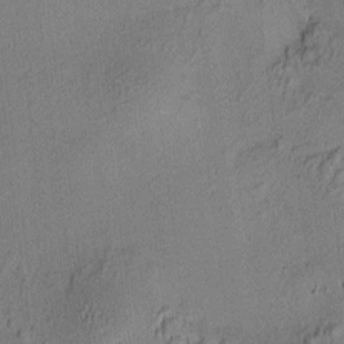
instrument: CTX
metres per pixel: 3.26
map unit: HNhu
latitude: 7.8394
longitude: 15.1620
